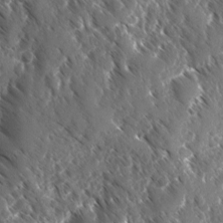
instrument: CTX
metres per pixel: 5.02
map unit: Ave
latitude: -10.5385
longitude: -118.9891
